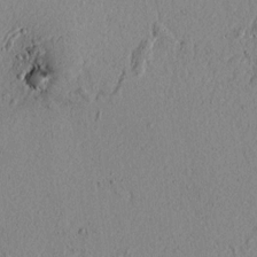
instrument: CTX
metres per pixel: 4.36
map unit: lAvf
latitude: 5.5938
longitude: 166.6707
